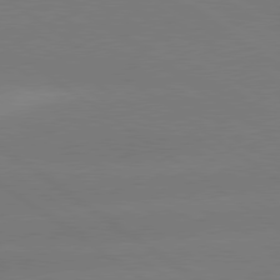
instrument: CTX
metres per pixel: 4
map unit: lApd
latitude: 79.6505
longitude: -151.1970
